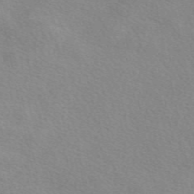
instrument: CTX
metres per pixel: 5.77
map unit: eAb
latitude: 49.9528
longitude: 120.6140
